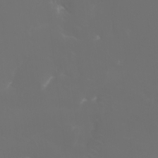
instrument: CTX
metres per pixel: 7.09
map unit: Nhu
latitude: -8.8219
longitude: -95.2348
